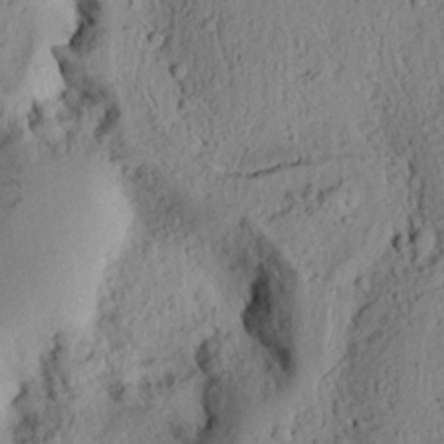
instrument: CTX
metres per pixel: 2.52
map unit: Ht
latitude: 8.8947
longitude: -75.3482
